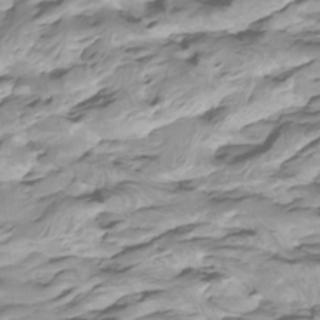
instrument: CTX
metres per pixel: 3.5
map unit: Htu
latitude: -5.2187
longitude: -77.1781
